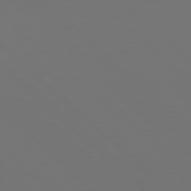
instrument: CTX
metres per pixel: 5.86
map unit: Hpe
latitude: 77.8961
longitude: -170.5357
